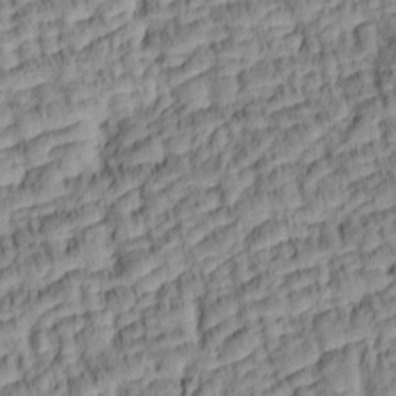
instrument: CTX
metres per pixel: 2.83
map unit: lAa
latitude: 6.4034
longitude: -115.7827
